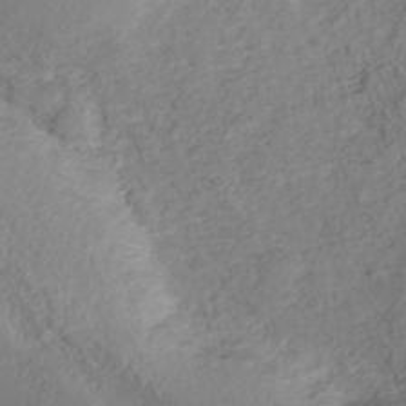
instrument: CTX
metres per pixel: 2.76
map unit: ANa
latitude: 40.5356
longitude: 22.0472
